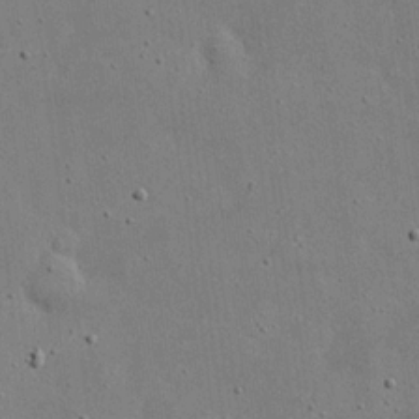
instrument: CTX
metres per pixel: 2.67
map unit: eHh
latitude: 20.6113
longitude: -71.8772
